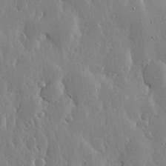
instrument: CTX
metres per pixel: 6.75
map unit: lHvf
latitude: 18.4790
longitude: -115.8583
